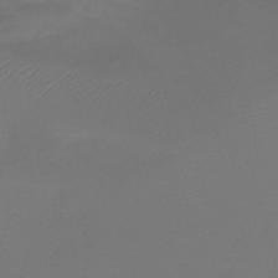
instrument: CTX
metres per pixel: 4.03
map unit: Htu
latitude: -13.4455
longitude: -46.9514
